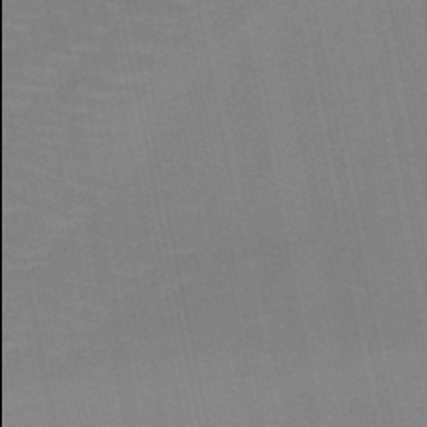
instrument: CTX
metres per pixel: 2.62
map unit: HNb
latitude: -49.9556
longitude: -49.9906
